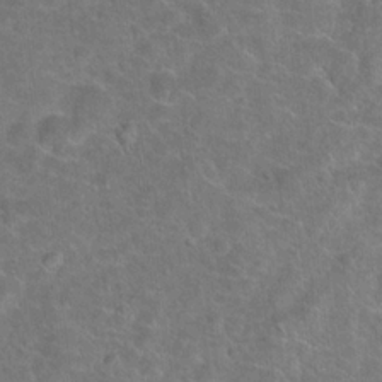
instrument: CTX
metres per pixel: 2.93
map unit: Hto
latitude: 18.6490
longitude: -43.4804
